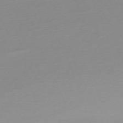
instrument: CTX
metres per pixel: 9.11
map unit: Nhu
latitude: -67.9745
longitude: 39.6533
